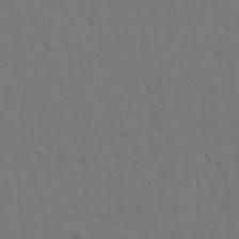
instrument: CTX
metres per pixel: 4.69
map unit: HNhu
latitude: 7.0647
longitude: -4.4223
